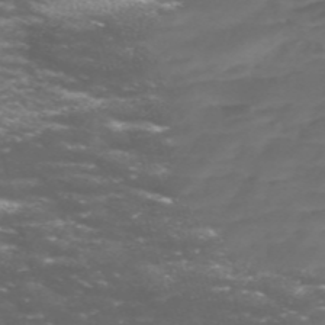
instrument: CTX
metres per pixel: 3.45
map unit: Nve
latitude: -58.6140
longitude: 57.4076
